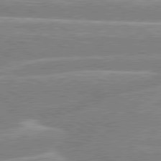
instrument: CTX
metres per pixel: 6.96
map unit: lApd
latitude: 80.1389
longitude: -131.9151
